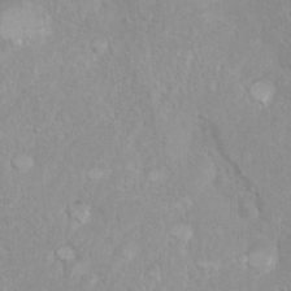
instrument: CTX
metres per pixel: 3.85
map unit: Ht
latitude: 3.8961
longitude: -27.8961
